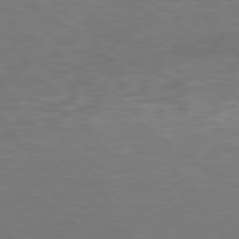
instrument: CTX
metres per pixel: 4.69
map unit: Hpe
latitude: 77.4237
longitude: -169.1781
